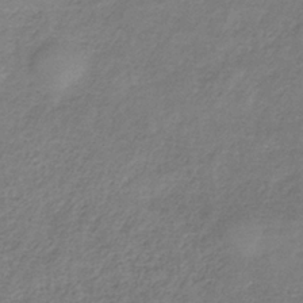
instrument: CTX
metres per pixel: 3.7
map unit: HNb
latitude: -34.5763
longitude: 55.6722
